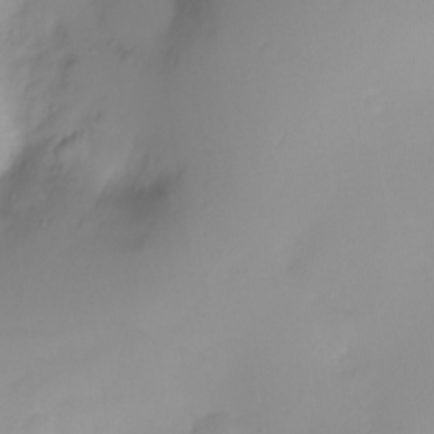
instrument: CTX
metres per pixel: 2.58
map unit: Ht
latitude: -6.6896
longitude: -20.5735
